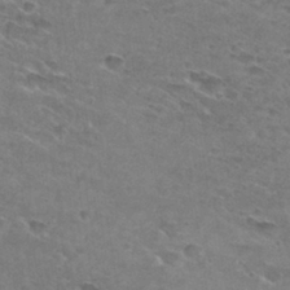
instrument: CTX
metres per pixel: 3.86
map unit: Hto
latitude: 29.8583
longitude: -46.4412
